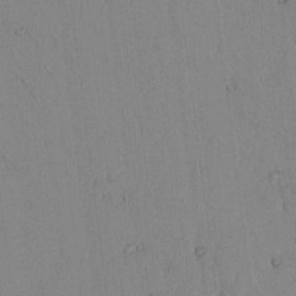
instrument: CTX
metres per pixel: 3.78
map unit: lAvf
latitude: 7.1025
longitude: 168.6896
